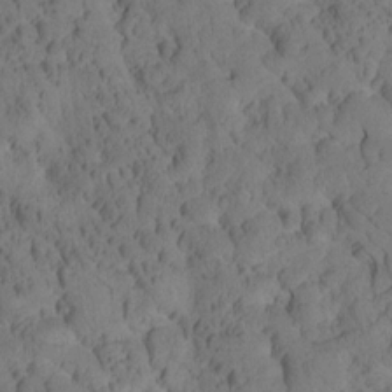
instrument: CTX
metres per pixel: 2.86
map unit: Htu
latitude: -3.5588
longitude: 173.0297
